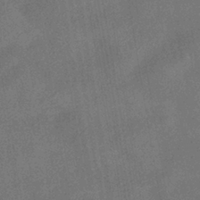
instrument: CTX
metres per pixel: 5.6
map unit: HNhu
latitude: -40.6329
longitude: 98.5763
